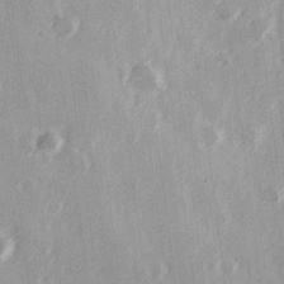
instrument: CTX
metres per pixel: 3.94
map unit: Hve
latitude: 26.0255
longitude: 147.1998
